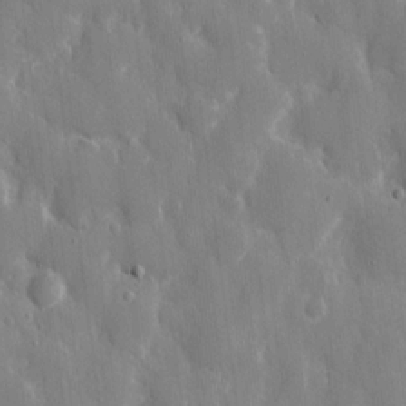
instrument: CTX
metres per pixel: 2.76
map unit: eHh
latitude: 7.8772
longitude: -69.5371
